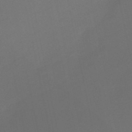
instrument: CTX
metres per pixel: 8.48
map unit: HNb
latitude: -51.9556
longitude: -46.8191
